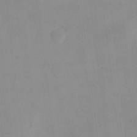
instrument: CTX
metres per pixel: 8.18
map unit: HNhu
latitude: 7.8583
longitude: 10.5574
